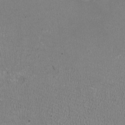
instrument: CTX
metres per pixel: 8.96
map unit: HNhu
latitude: -3.3887
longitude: -1.9528
